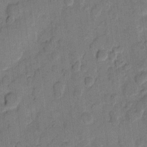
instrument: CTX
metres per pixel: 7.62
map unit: eHh
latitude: 11.0270
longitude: -65.8205
